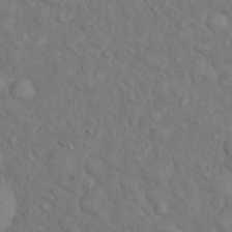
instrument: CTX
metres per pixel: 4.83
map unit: eHh
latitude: 1.2726
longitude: -56.2711
